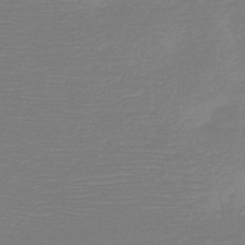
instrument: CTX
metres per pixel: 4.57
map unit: HNb
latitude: -49.2754
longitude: -42.7624
